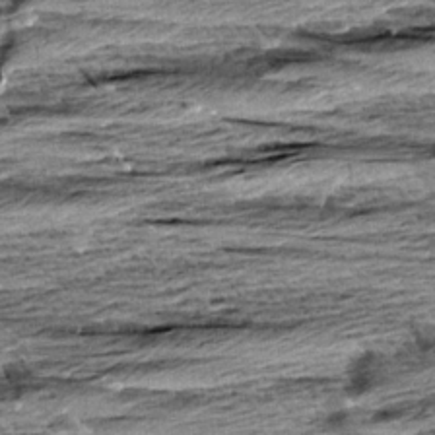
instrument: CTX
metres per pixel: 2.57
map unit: Aa
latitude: 8.8758
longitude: -138.2900
